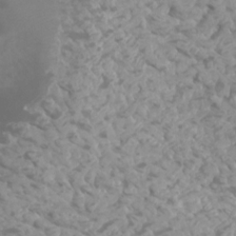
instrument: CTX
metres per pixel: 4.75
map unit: Htu
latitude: 1.9528
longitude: -21.1781
